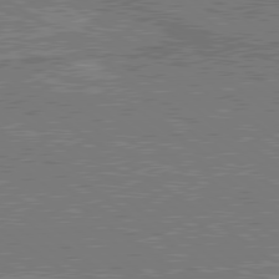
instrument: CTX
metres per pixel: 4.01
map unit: lApd
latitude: 79.9528
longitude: 170.7274
